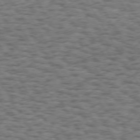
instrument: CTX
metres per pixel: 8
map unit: Hpe
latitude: 73.1404
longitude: -130.1011
